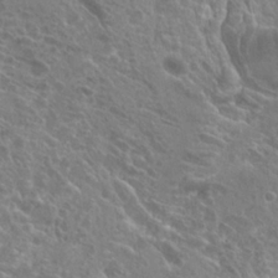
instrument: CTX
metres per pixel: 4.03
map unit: Hto
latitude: 23.4615
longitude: -40.0633
